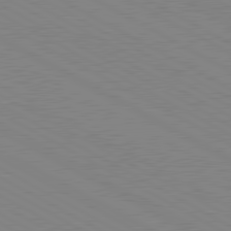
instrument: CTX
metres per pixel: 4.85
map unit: lApd
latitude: 80.7435
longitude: 151.3510
